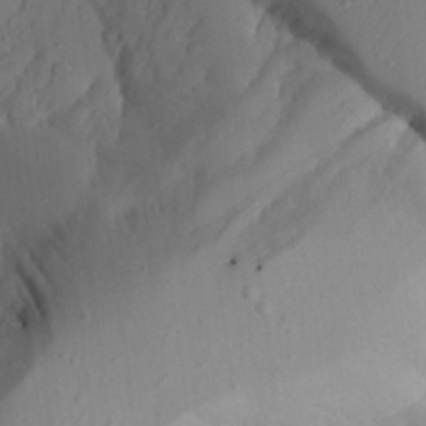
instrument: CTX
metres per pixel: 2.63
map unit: Aa
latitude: 23.6694
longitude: -127.6127
